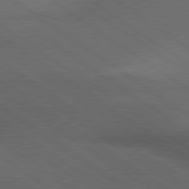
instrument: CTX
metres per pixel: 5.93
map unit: lApd
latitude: 79.9528
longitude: -177.3481
